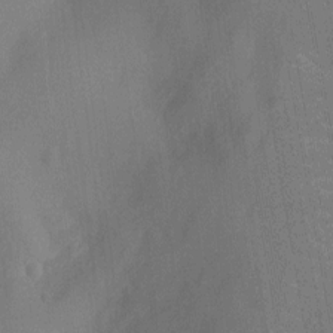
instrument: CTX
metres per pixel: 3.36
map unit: Ht
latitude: -11.2565
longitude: -22.1200
